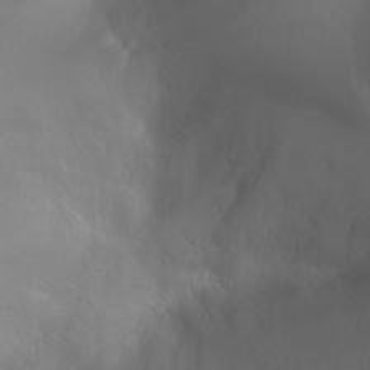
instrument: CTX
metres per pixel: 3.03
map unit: Ht
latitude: 0.0822
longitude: -46.1011
